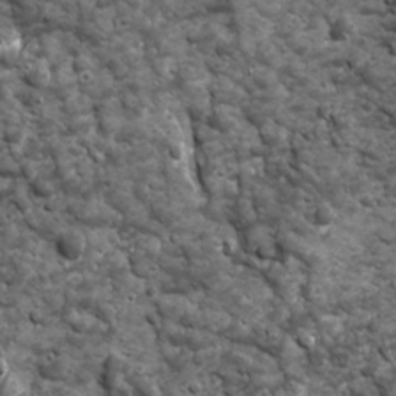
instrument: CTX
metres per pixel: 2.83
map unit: Ave
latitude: 16.6868
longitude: -133.0647
